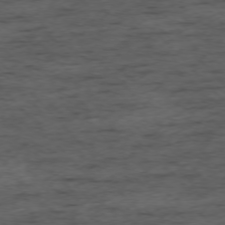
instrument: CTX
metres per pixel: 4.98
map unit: Ap
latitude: -76.1417
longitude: -91.3482
